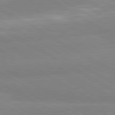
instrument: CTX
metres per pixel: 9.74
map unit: lApd
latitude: 80.6679
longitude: -179.2348
